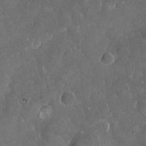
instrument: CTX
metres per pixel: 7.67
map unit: Nhu
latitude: -14.5007
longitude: -59.1403
